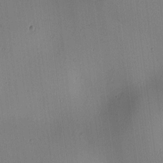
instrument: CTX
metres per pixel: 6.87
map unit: lAa
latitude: 5.3104
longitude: -112.4790
